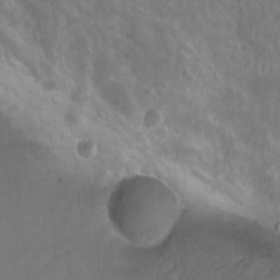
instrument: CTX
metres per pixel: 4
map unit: Nhu
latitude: 17.9150
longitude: -32.8191
